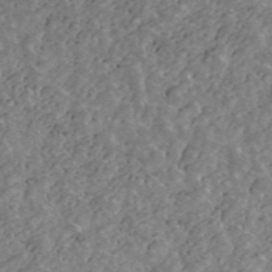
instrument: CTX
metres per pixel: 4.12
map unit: ANa
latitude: 44.7435
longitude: 30.0661
